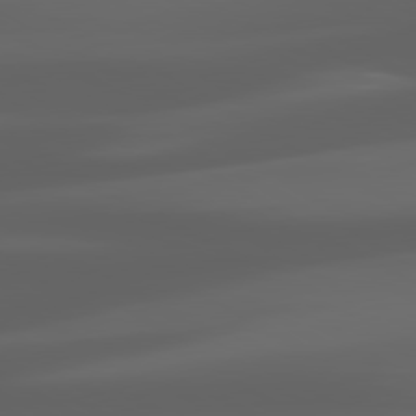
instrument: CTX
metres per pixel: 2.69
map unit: lApd
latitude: 80.3656
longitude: -140.0255
